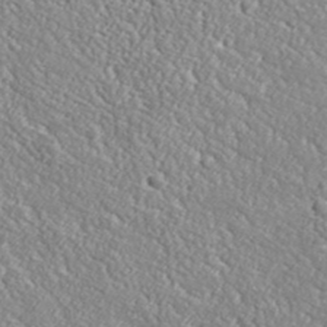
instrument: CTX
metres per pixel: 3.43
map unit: lHvf
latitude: 38.1389
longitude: -92.5168
